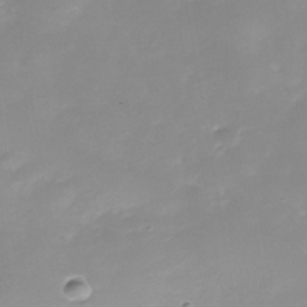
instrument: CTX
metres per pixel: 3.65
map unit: Nhe
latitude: -39.0109
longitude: -116.7057
